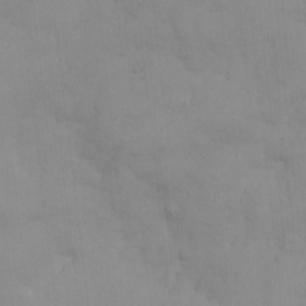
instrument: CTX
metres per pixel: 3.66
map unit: Nhe
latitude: -1.4833
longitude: -59.1592
